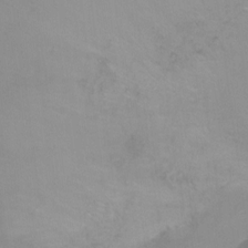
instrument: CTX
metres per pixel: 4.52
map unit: Ht
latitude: -5.5210
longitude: -28.6301
